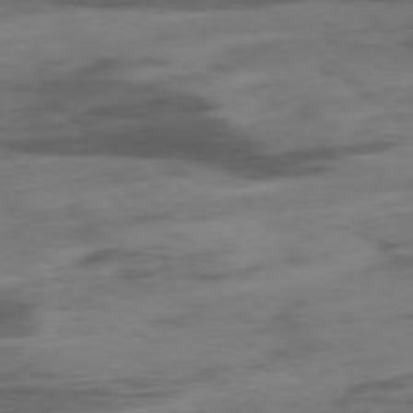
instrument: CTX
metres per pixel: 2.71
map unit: Hpe
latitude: -78.6707
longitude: -19.2159
